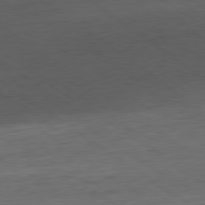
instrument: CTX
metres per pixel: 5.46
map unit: Ap
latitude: -80.4818
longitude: -79.8017
